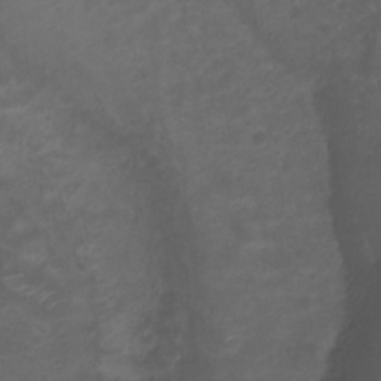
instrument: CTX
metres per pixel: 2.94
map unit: Ht
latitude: 1.5371
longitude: -34.5545
